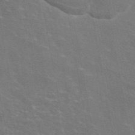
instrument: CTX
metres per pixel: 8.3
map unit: eAb
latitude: 45.1025
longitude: 107.3888
